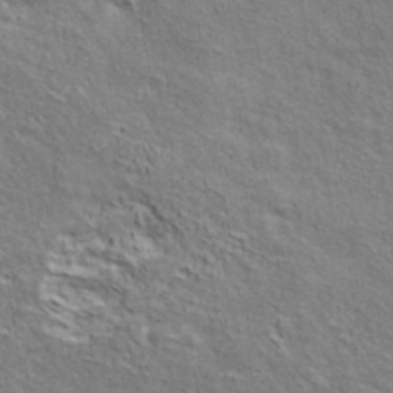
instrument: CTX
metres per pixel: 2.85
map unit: ANa
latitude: 41.4804
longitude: 17.7478
